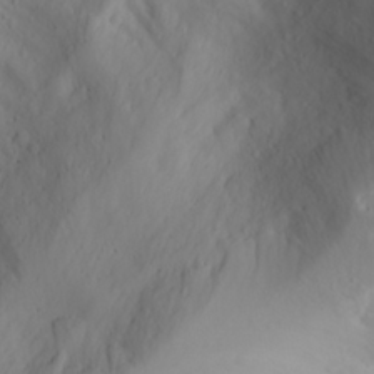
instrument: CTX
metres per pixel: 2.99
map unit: Aa
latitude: 27.6694
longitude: -147.0081
